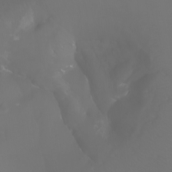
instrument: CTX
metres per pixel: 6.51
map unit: Aa
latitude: -6.8408
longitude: -71.8772
